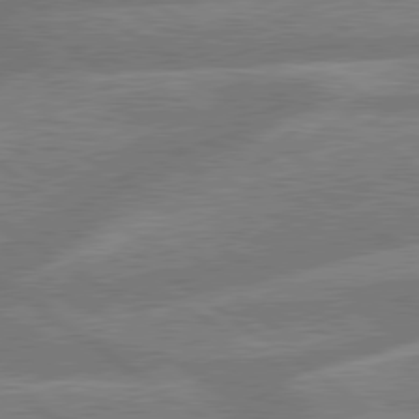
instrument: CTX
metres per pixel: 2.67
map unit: lApd
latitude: 79.7261
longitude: -164.0633
